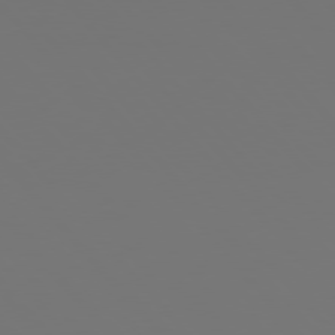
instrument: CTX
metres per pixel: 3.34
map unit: Hpe
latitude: 77.0080
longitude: -165.9717
